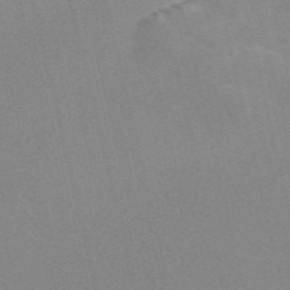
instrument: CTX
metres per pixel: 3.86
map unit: Nve
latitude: -57.7666
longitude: 62.8786
